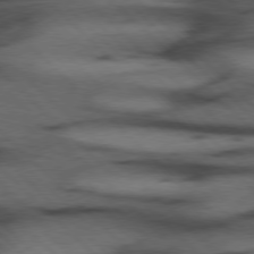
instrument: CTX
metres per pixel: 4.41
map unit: Hpe
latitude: 77.0080
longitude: -155.4426
